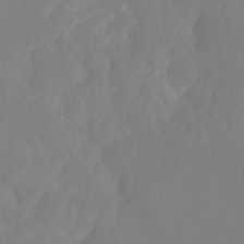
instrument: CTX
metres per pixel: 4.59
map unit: Ht
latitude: -14.3684
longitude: -56.5356
